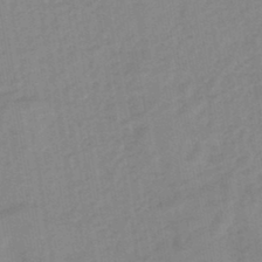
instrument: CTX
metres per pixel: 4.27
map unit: lHb
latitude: -44.7652
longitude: 72.6896
